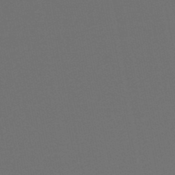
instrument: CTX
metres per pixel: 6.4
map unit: HNb
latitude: -47.7855
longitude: 56.1039
